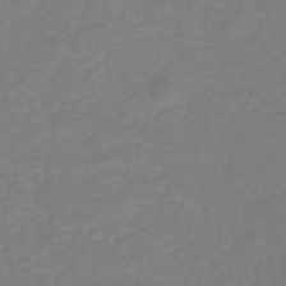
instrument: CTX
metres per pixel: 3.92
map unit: lHb
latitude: -31.5021
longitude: 64.6519
